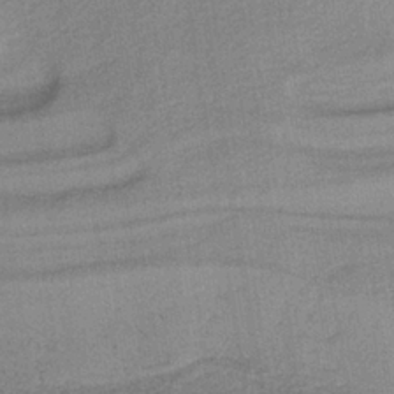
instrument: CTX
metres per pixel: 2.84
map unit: lHb
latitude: -37.3698
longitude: 60.0283
